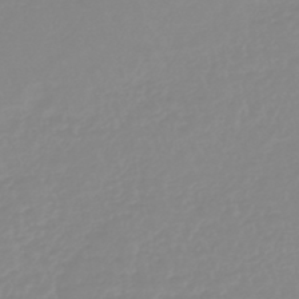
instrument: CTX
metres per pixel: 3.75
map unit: lHb
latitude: -44.1039
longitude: 79.2187
